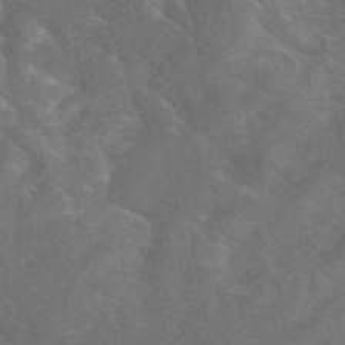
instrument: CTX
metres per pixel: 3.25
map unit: eAb
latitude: 49.5182
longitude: 119.2376
